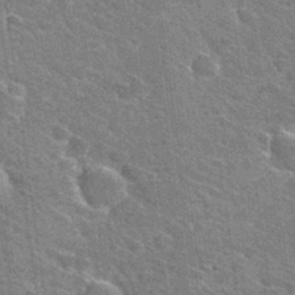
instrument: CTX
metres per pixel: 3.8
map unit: Hto
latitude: 31.3482
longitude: -44.3656
